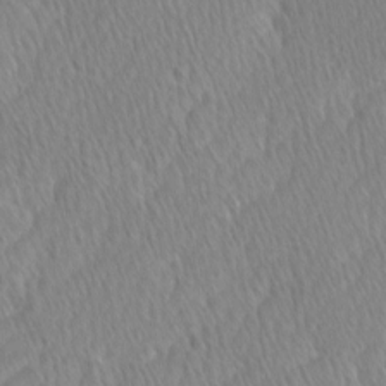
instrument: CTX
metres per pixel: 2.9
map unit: Ave
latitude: -0.9542
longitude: -114.1955
